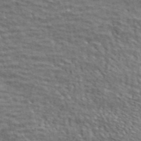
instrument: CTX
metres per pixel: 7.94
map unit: ANa
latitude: 45.1970
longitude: -84.6680
